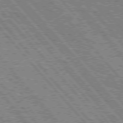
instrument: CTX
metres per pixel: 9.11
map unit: Hpe
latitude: 75.6883
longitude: -126.2901
